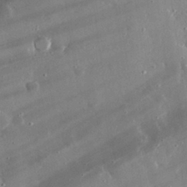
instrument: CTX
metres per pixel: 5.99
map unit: lHvf
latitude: 30.5546
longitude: -93.7071
